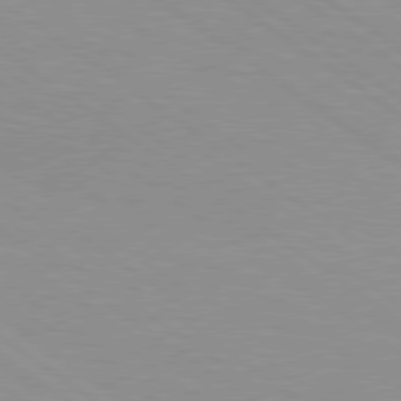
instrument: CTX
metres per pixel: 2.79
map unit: Hpe
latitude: 78.8380
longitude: -122.7435
